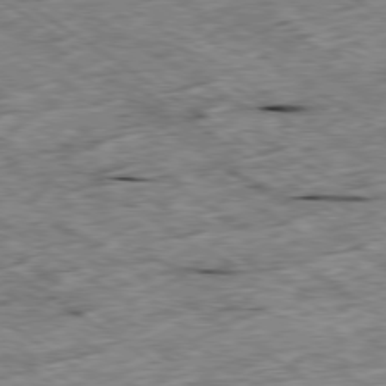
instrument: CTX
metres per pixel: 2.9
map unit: Ap
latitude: -79.4076
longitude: -87.0836
